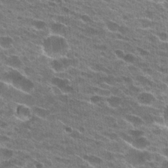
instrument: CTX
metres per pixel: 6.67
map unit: Hto
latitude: 24.4223
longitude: -42.1578
